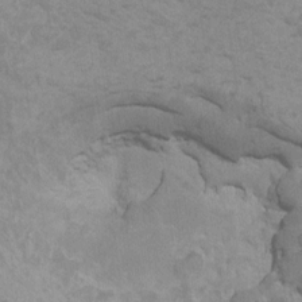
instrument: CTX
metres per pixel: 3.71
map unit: HNhu
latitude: 6.6868
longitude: -1.3859
